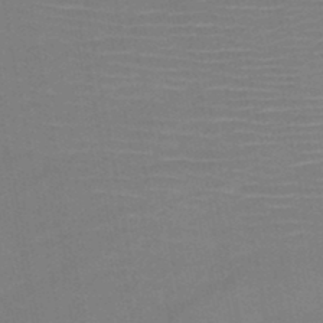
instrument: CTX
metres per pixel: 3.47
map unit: HNb
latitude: -46.6707
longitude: -44.8191
